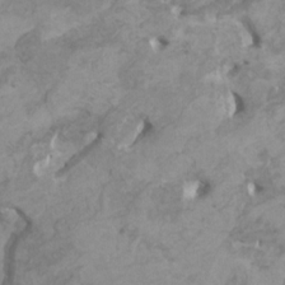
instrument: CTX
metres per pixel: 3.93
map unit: HNhu
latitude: 2.1011
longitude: -2.1766
